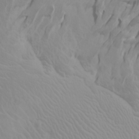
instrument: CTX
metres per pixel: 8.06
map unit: Htu
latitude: -4.5951
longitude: -88.8191
